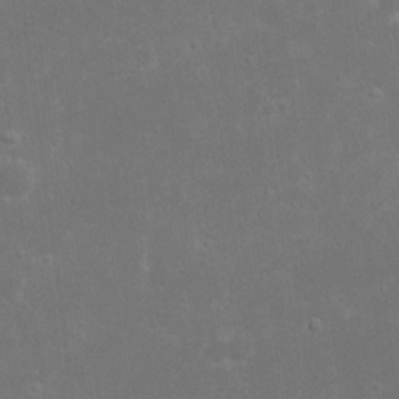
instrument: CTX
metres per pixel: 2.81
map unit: eHh
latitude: 17.2537
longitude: -72.6491
